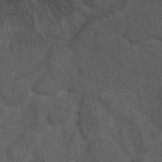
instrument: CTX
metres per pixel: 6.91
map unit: eAb
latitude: 42.7435
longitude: 106.0850
